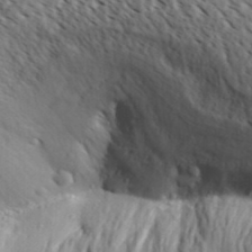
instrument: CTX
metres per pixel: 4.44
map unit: Aa
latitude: 30.4034
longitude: -139.2726
